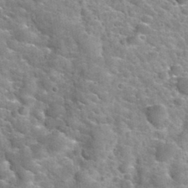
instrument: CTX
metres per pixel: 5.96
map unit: Nhu
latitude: 32.4978
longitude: -52.1389
